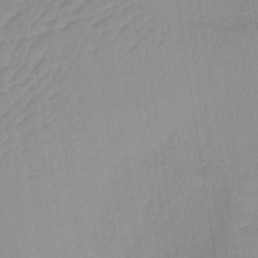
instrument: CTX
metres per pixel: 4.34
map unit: lHb
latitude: -35.9367
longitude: 73.1053
